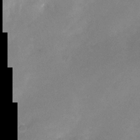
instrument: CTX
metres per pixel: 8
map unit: Nhu
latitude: -24.6329
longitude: -70.2900
